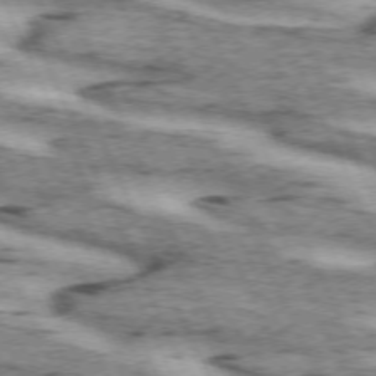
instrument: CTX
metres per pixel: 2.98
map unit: lApd
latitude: 72.2145
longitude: -54.5168
